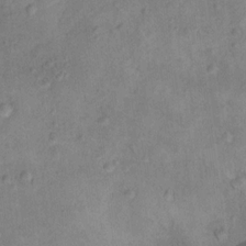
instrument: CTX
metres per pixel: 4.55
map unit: Ht
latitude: 13.3860
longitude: -39.2348
